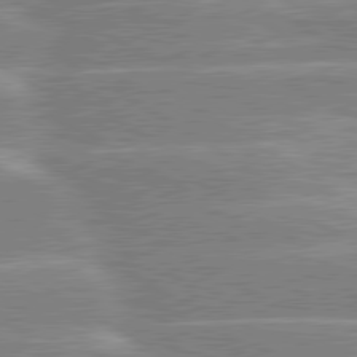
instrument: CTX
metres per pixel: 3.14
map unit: lApd
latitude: 80.1767
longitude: -130.8947
